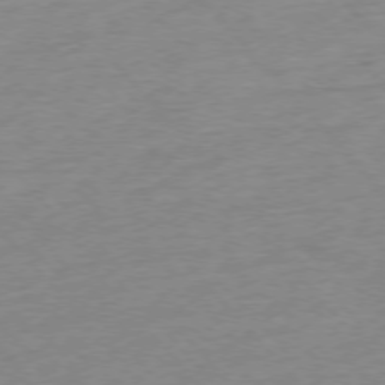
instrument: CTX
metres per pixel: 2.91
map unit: Hpe
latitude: -76.9920
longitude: -15.0459
